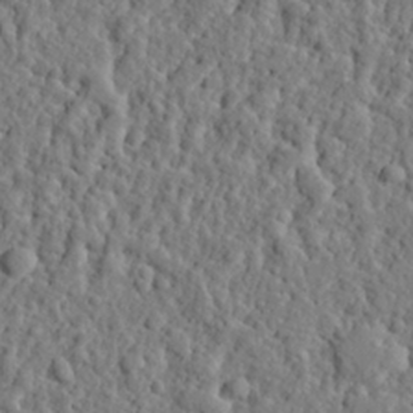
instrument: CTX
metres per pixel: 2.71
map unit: eHh
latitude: 26.8002
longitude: -78.5924
